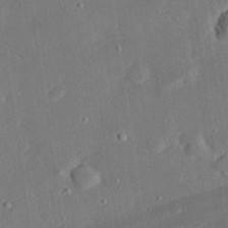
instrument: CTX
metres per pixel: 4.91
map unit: eHh
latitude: 28.3089
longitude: -82.1388
